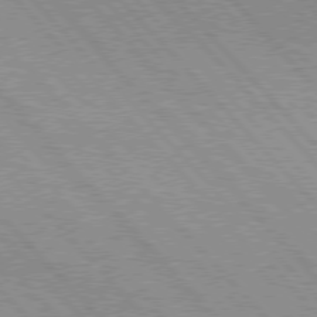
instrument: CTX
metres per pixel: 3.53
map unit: lApd
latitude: 76.4790
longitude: -72.8947
